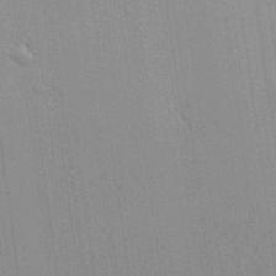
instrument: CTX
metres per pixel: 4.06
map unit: HNhu
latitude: 5.0080
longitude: 8.7463
